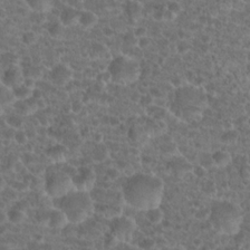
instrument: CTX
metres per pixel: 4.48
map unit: Hto
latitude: 19.2726
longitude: -40.8757
